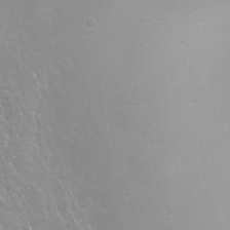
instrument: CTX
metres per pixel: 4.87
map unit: Hto
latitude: -4.6896
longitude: -35.6316
